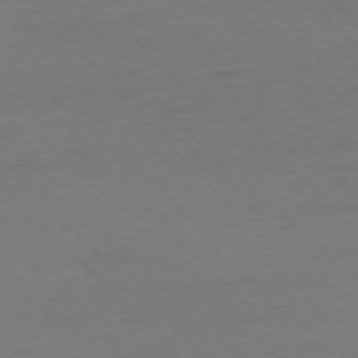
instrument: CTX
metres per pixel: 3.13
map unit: Ap
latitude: -75.2565
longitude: -78.7624
